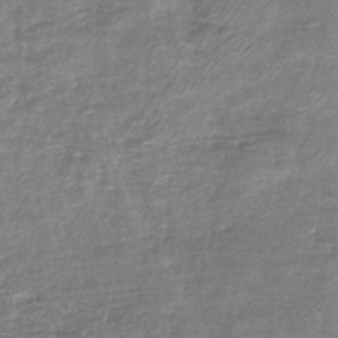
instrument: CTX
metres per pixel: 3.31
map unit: HNb
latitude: -34.8786
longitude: 52.1983
